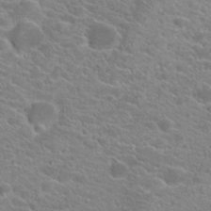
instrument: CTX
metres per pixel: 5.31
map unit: Hto
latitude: 21.5749
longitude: -39.0647
